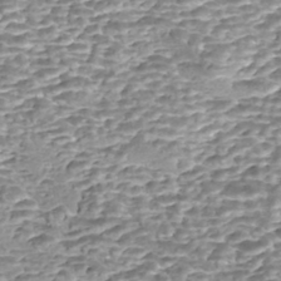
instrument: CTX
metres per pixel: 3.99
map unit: Nhe
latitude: -47.4454
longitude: -171.8205
